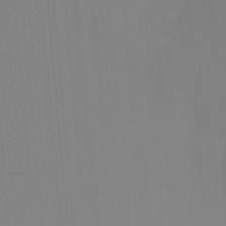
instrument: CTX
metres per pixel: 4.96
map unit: Htu
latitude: -14.4440
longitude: -48.0255
